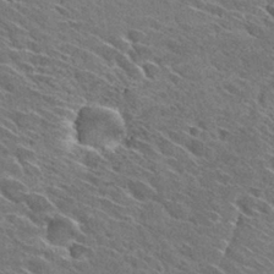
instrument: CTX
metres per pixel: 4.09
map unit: Hto
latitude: 29.4237
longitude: -43.1592
